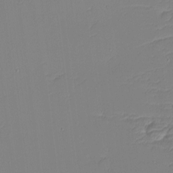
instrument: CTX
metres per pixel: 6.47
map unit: eHh
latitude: -4.3306
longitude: -81.2348
